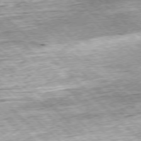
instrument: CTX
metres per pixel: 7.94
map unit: Hpe
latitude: -77.5021
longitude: 14.0094
